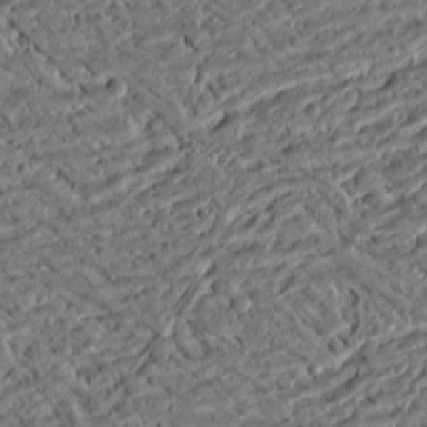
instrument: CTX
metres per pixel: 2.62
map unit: Ht
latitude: 11.8583
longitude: -75.5182
